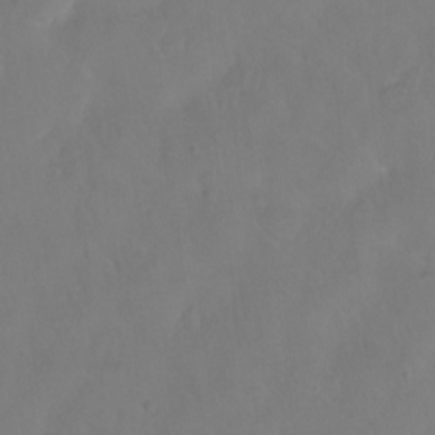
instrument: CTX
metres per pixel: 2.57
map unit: Hto
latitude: -13.8422
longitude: -42.9514
